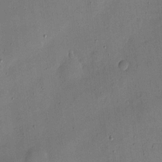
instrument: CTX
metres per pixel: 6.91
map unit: eHh
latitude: 4.7813
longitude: -71.3293
